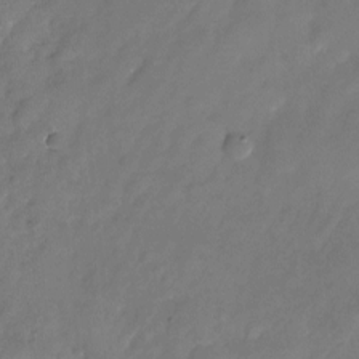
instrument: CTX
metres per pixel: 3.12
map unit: Nhu
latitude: -23.9367
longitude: -69.7450
